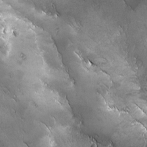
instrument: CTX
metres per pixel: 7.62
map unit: Ave
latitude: -7.4643
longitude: -121.6505
